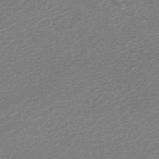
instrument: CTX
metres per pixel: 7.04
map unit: lHb
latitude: -46.9919
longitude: 57.9556
